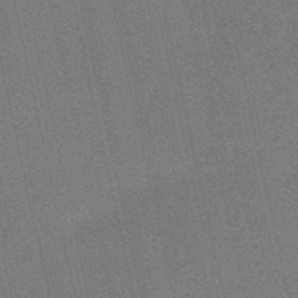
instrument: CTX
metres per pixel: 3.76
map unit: HNb
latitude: -51.7666
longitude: -45.4237
